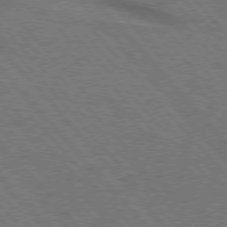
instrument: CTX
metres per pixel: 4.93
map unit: lApd
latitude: 75.8961
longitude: -84.5357
